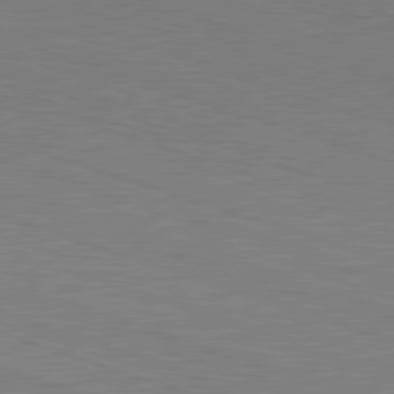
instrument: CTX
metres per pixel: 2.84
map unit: Hpe
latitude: -82.7841
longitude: 5.7855
